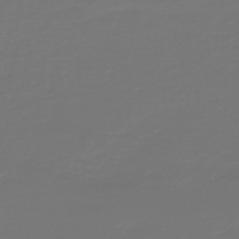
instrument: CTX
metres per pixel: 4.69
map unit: HNb
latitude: -47.0297
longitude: 54.2362
